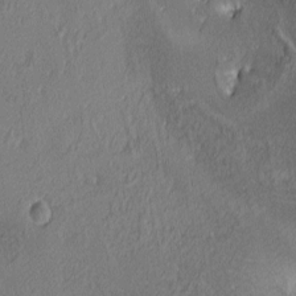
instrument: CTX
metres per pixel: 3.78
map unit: lAa
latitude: 3.8394
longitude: -115.8772
